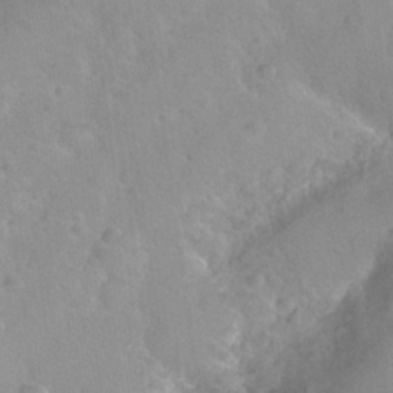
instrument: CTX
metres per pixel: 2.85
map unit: Nhu
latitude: 26.4034
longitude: -56.5734
